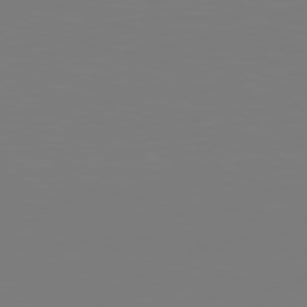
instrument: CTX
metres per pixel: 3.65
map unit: Hpe
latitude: 77.7827
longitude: -138.1767
